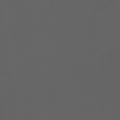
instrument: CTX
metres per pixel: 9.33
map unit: Ht
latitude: -0.5952
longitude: -46.3090
